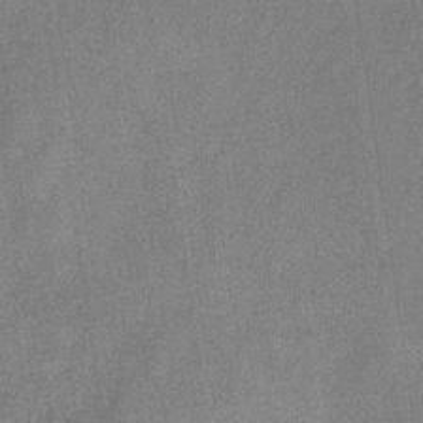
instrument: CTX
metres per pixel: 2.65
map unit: eHb
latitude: -31.6533
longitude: 74.3307
